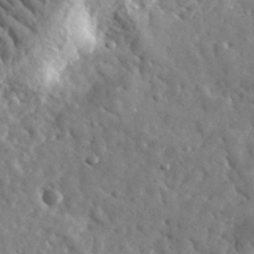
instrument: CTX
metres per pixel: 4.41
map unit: lHvf
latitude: 35.2537
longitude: -86.7813
